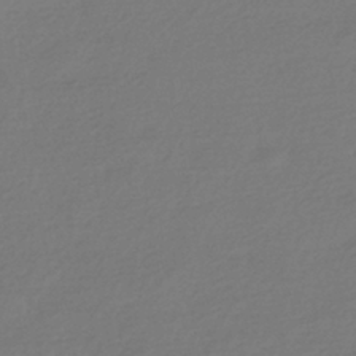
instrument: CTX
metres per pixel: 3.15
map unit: HNhu
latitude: -42.1038
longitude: 94.8030
